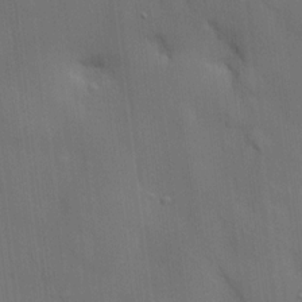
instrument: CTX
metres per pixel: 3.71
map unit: HNhu
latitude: 13.9150
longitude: 11.4077
